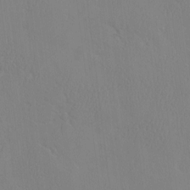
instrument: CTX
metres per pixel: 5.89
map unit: eHh
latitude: -3.0486
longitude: 19.3888
